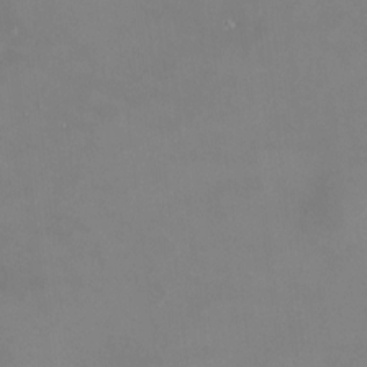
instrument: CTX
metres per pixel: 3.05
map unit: HNhu
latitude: 7.6505
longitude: 11.9178
